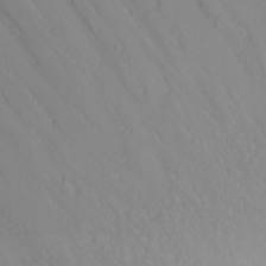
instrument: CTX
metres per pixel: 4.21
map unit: Nhu
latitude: -0.0094
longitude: -76.8002
